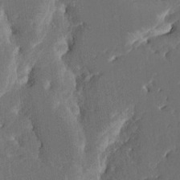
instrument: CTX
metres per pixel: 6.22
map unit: HNhu
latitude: 5.5749
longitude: -6.1767
